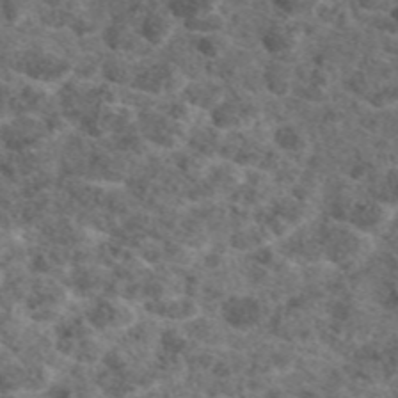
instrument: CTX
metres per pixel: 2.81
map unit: eAb
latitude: 47.4616
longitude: 107.6533
